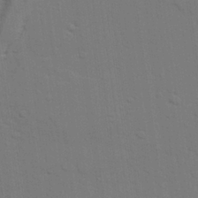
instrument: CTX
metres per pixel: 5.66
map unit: lAvf
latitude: 27.6505
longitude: -108.8758
